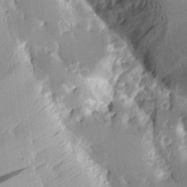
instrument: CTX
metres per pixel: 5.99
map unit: Aa
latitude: 10.1956
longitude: -127.8206
